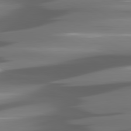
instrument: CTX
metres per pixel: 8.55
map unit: lApd
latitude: 80.7246
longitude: -144.5734
